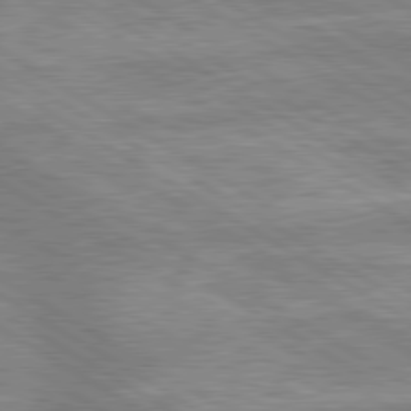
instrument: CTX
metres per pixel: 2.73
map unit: lApd
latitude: 80.0444
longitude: -167.7638
